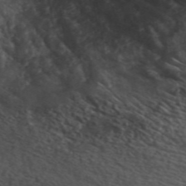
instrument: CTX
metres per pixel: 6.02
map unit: ANa
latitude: 48.7057
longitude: -74.5168
